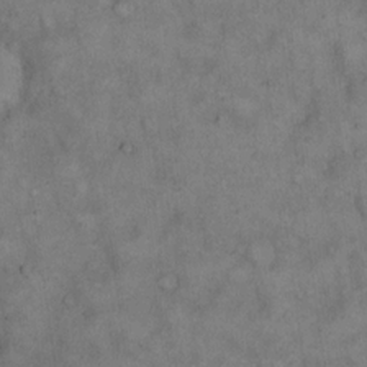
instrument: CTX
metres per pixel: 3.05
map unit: Hto
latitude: 15.4994
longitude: -61.8583
